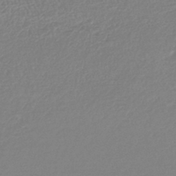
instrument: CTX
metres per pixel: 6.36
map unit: lHb
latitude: -44.2173
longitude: 68.7841
